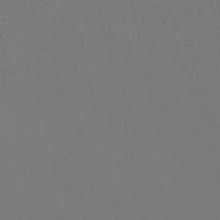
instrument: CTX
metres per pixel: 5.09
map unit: lHb
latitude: -47.2754
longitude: 61.0675
